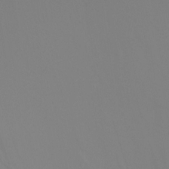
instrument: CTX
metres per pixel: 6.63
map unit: Ht
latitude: -5.4076
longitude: -26.2145
